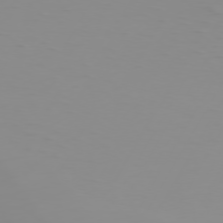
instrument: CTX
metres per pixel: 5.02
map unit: Hpe
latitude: 74.4790
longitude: -126.3656
